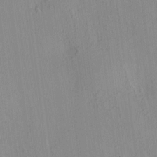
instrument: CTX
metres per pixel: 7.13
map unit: HNhu
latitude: 8.2523
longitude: 13.7478
